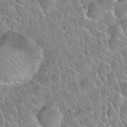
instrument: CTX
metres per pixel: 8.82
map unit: Nhu
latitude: 28.4223
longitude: -54.2333
